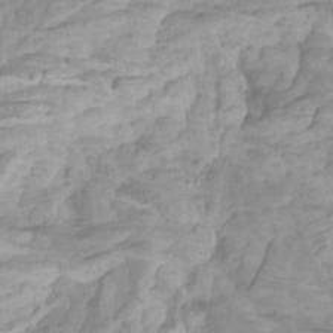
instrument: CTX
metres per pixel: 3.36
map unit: Htu
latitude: -5.7288
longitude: -76.1200
